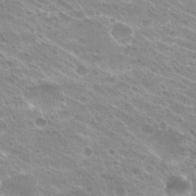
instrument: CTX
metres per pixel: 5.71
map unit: Hto
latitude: 25.6693
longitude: -36.4790
